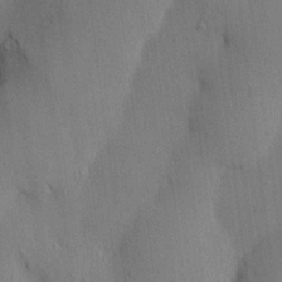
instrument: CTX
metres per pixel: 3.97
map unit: HNhu
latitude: 14.0444
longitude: 12.0661
